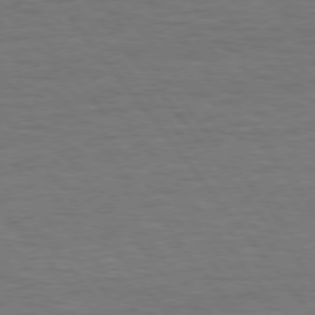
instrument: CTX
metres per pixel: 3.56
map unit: Hpe
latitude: 75.4615
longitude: -136.9325
